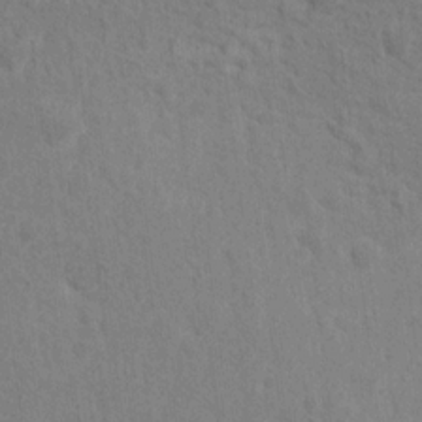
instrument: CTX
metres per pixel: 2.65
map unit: Hto
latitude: 14.0444
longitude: -38.0633
